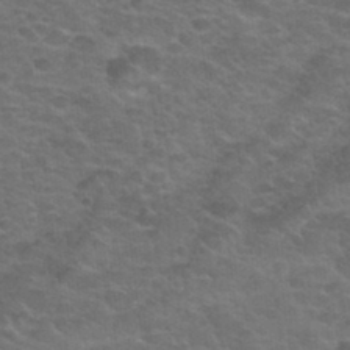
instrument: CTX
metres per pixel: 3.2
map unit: Hto
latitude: 32.0633
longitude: -50.1766
